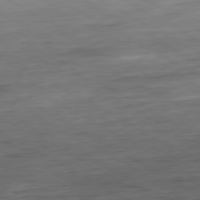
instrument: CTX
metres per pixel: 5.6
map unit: Hpe
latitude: -80.5952
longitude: 20.6896
